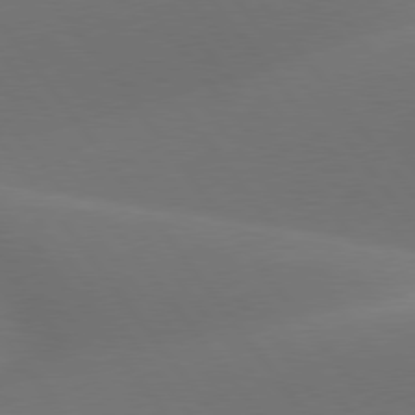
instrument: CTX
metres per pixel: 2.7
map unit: lApd
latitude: 77.8016
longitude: -52.1200
